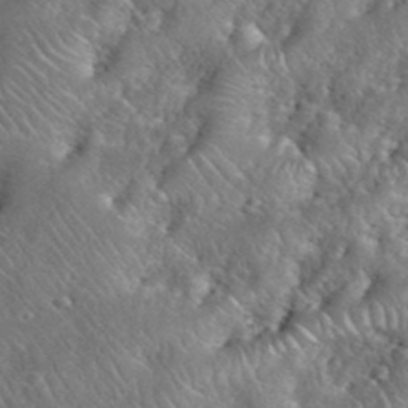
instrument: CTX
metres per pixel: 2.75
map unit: eHh
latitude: 39.9528
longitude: -57.5938
